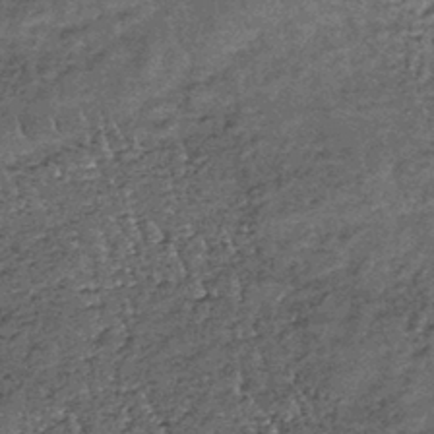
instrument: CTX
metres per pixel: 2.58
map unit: lHb
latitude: -39.4265
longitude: 65.5021
